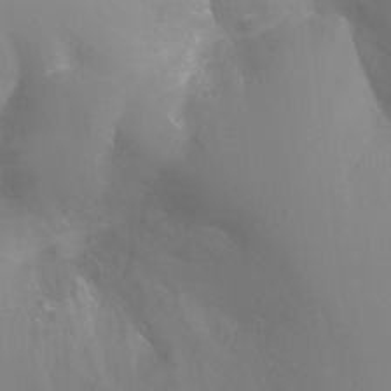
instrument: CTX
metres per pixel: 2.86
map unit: Ht
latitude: -10.9164
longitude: -44.7624
